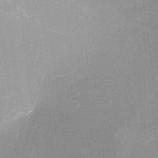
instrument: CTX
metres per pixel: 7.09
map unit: Nhu
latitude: -10.9164
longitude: -36.1578
